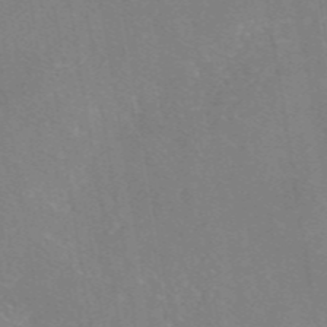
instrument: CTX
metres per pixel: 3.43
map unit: eAb
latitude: 46.3279
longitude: 111.1053
